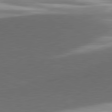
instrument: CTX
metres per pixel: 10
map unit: lApd
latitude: 81.7450
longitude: 136.7463
